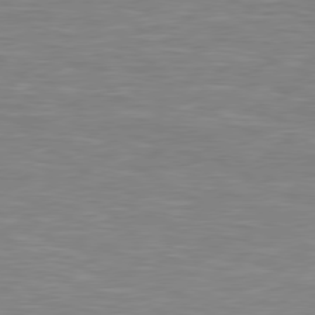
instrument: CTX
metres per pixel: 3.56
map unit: Hpe
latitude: 78.6302
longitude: -125.2348
